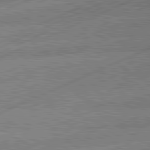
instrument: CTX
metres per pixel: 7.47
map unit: lApd
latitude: 81.1781
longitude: -144.3467
